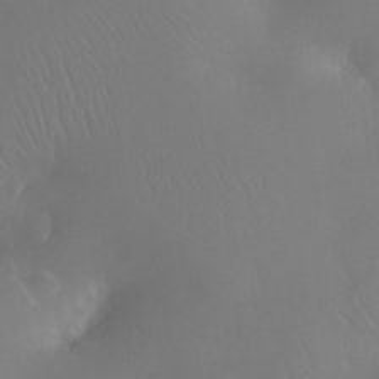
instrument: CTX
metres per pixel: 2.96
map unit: Ht
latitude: -11.6722
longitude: -43.7261
